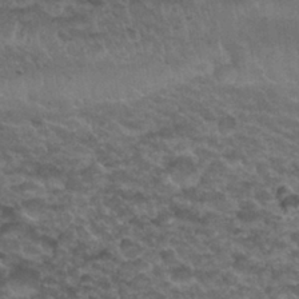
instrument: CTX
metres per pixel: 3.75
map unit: Nhu
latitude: 30.7436
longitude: -52.2145
